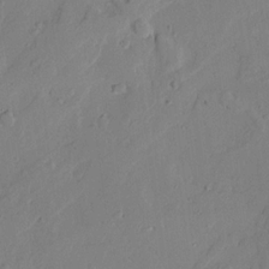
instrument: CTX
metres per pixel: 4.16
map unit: Ave
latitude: 18.1011
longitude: -128.7057
